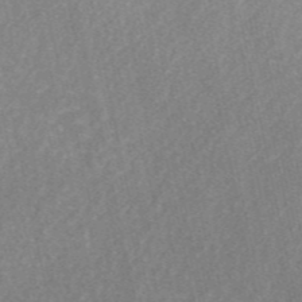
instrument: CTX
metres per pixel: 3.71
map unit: ANa
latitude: 45.6694
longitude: 25.4643
